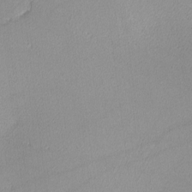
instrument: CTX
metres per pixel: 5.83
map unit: lHvf
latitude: -13.0675
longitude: -102.4979
